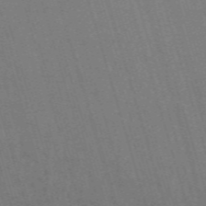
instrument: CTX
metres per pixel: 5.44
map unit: HNb
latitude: -53.5966
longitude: -42.8758
